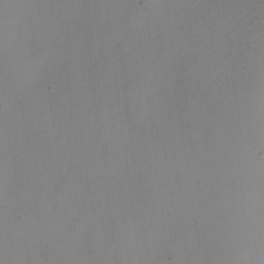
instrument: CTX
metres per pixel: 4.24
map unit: Nve
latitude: -22.6141
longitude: 106.9353
